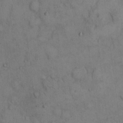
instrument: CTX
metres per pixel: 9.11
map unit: Hto
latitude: 9.9528
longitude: -60.6679
